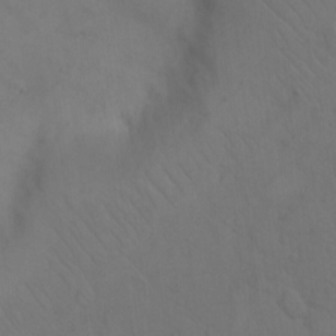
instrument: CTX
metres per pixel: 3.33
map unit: Hto
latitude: 7.9339
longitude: -60.9513
